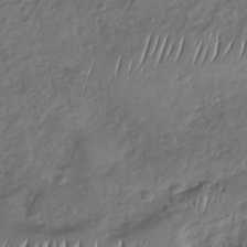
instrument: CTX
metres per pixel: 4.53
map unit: Nhu
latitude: -31.0864
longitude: -61.5182
